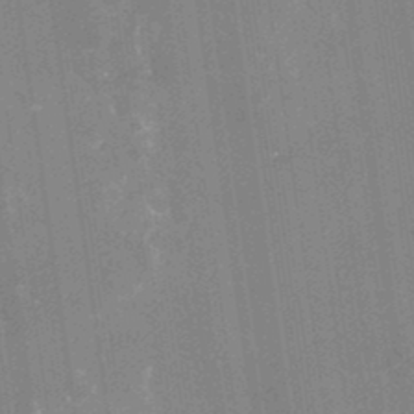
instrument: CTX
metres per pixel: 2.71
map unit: Nhu
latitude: -25.3510
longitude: -73.1781
